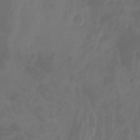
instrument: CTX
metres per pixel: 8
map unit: Aa
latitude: -7.6155
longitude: -79.6694
